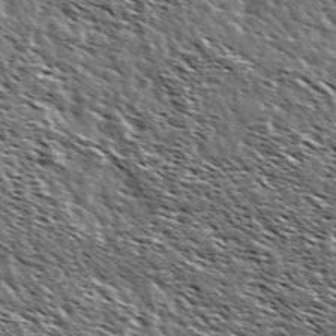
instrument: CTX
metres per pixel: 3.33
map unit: Ave
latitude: 37.1781
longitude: -108.8569
